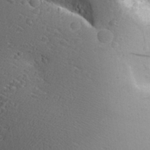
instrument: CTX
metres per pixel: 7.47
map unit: Aa
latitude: 27.4049
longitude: -142.3845
